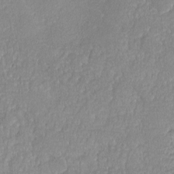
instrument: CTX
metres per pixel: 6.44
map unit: lHvf
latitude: -12.5763
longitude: -102.4412
